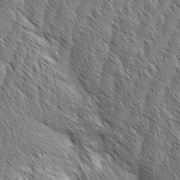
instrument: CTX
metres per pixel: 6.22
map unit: Aa
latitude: 6.0822
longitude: -129.8961
